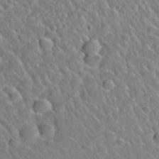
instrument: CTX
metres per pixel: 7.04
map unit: Hto
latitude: 35.6505
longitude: -49.3860
